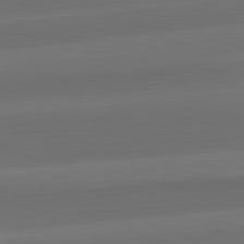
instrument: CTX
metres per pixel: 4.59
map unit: lApd
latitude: 82.1955
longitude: -163.1592
